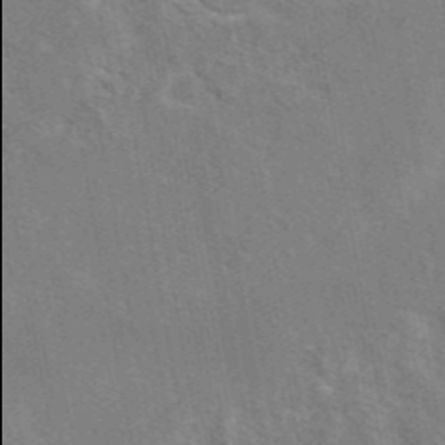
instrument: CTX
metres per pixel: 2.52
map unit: eAb
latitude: 45.0458
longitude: 110.0094
